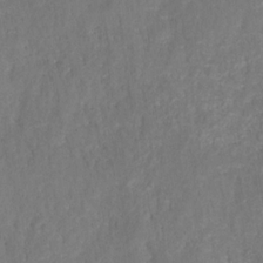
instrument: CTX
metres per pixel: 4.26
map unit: HNhu
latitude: -27.8989
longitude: 73.7855
